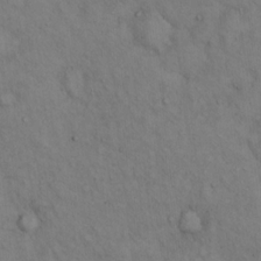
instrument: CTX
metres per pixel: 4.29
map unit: Hto
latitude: 13.1781
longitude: -59.6127
